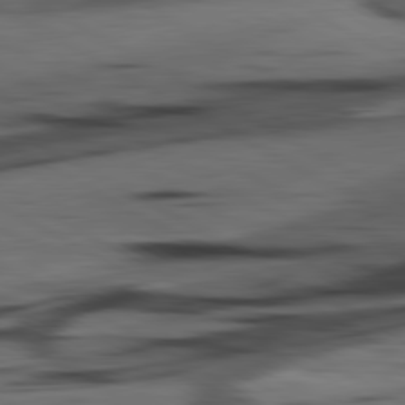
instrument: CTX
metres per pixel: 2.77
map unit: lApd
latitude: 80.9325
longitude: -84.3656
